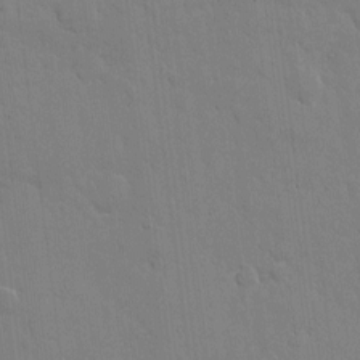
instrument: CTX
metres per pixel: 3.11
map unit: eHh
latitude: 4.9892
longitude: -67.1781
